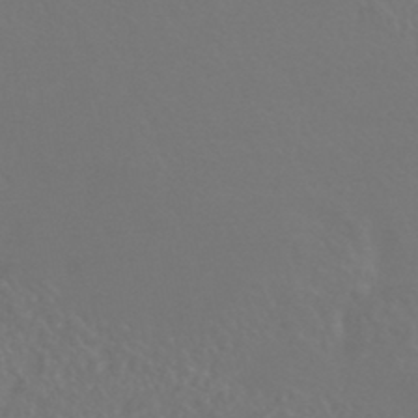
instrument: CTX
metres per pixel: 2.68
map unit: HNhu
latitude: -43.0108
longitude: 93.9367
